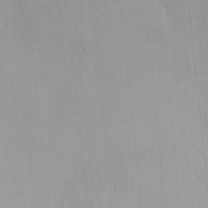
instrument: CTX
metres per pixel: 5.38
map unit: HNhu
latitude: 7.1970
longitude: -2.0255
